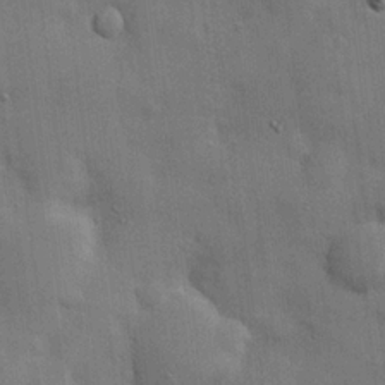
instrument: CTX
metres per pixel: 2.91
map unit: Hve
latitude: 19.4804
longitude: 151.1809
